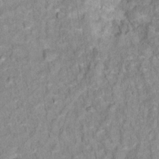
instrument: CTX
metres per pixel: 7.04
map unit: Hto
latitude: 16.7435
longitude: -36.5168
